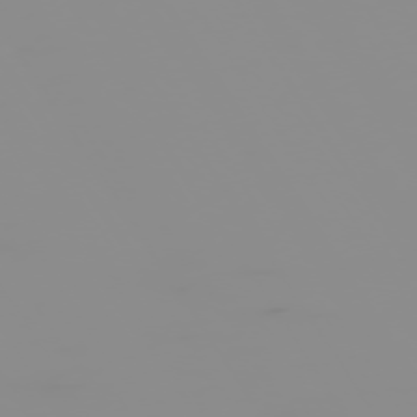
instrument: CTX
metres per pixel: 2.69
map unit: Hpe
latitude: -74.8030
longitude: 6.1605
